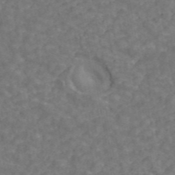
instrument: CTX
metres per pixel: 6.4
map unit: ANa
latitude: 43.9150
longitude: 30.1983
